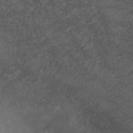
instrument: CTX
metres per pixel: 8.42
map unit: ANa
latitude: 35.8772
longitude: 14.1795
